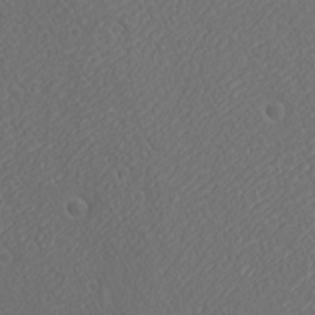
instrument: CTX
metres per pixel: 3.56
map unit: Ave
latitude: 21.8395
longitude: -136.9514
